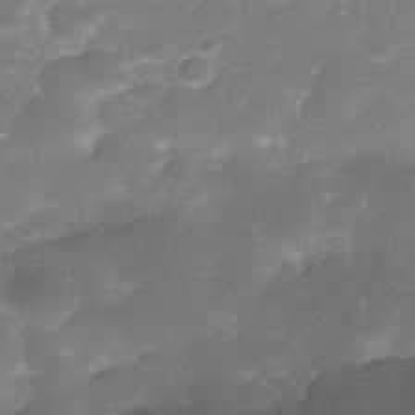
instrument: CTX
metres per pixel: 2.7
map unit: Nhe
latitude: -34.9353
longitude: -146.4412
